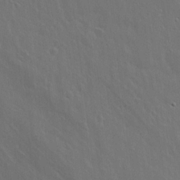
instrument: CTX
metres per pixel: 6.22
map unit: lHvf
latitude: 18.7813
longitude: -117.1781
